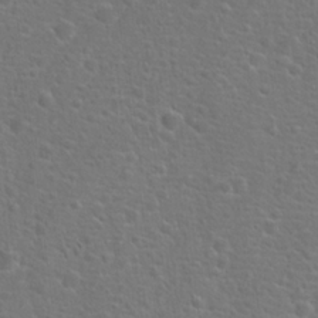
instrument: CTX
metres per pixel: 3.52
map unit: Hto
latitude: 18.1766
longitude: -42.3278
